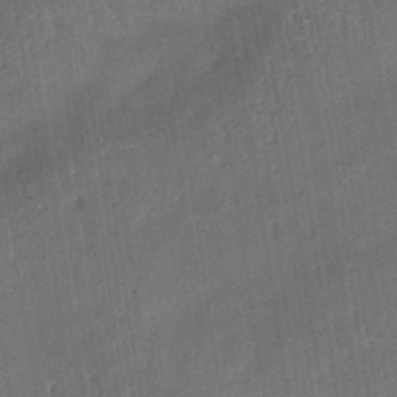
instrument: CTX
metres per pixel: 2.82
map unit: Aa
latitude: 14.9703
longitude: -148.0633
